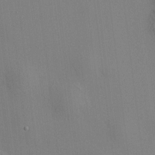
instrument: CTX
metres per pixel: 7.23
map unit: HNhu
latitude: 8.4412
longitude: 15.0865
